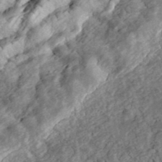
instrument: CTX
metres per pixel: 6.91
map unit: eHh
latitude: 36.0822
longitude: -79.3860
